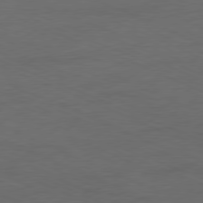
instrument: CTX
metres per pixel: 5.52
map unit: Ap
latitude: -78.0472
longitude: -73.4049
